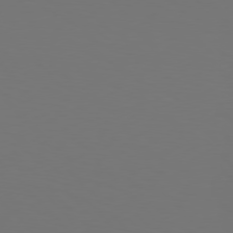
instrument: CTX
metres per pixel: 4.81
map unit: Hpe
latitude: 77.3670
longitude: -169.9717
